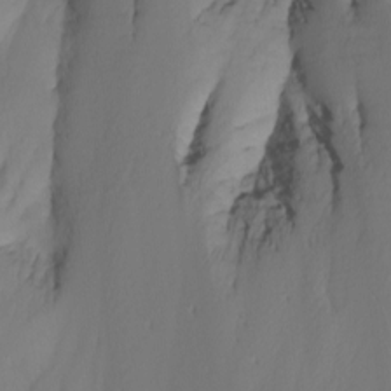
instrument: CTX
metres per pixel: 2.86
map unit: Nhu
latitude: -6.7274
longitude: -81.2159
